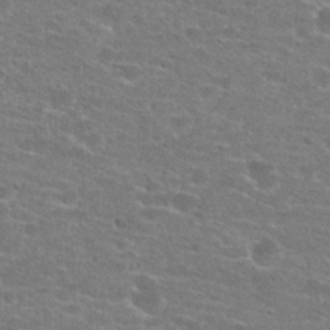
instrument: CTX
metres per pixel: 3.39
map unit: Hto
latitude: 22.5357
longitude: -43.6316
